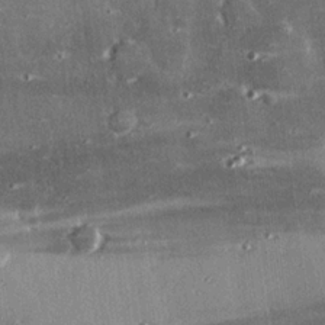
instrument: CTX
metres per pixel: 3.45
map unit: eHh
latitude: 23.2915
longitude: -89.7639
